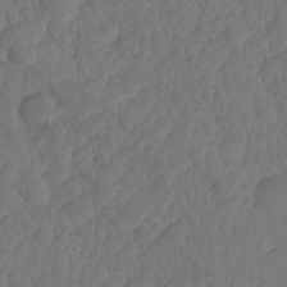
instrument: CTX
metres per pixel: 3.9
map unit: HNhu
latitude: -24.6140
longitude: 50.1039
